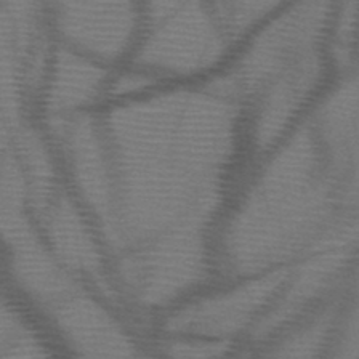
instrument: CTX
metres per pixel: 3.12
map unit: HNb
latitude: -47.3509
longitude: -40.5545
